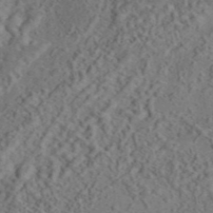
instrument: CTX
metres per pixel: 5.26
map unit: eAb
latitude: 43.4615
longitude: 116.1416
